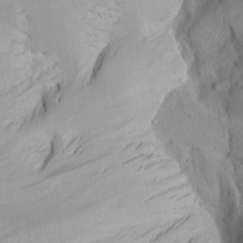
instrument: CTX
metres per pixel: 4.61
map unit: Aa
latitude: 16.0255
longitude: -143.9717
